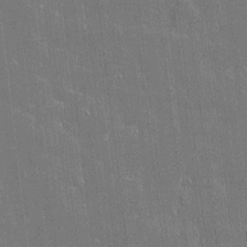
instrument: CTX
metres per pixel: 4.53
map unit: Htu
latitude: -6.7841
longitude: 176.1039
